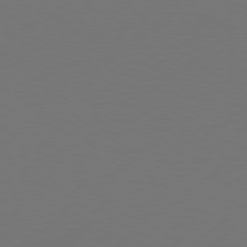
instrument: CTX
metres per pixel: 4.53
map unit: Hpe
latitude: 76.8758
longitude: -130.2334
